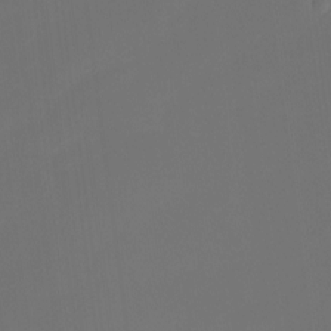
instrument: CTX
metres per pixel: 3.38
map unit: Htu
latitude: -13.5399
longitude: -48.5357
